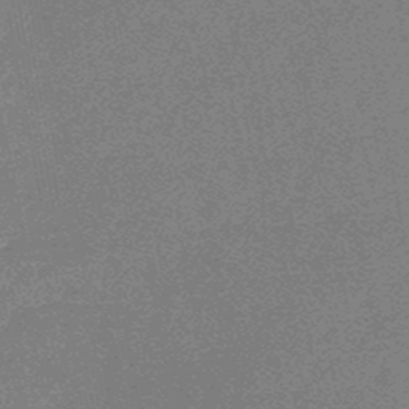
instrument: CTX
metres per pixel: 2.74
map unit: lHb
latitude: -48.4818
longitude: 82.3684
